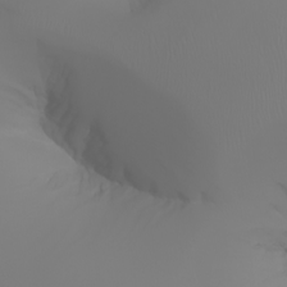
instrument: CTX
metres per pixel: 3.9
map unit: Aa
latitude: -6.7841
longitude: -85.2159
